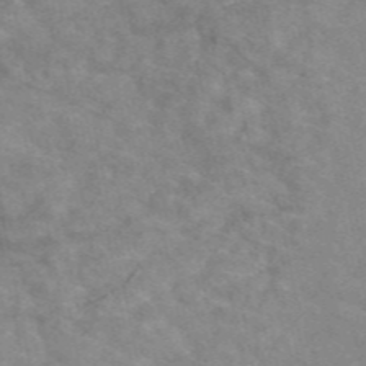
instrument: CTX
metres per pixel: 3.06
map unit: eAb
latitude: 50.2711
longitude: 117.7666
